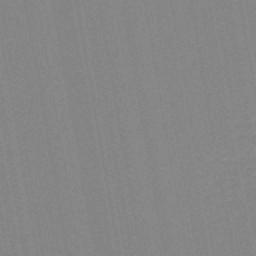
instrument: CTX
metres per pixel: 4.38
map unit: lHb
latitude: -46.4629
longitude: 72.7652
